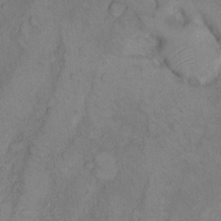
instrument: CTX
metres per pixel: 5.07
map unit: Hto
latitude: 7.8961
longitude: -59.9339
